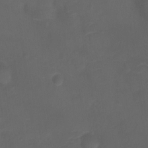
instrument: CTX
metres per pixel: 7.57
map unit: Ht
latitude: -9.7478
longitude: -35.6882
